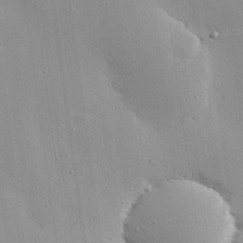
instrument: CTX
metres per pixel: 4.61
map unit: eHh
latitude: 24.4790
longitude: -89.4049
